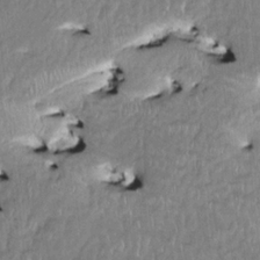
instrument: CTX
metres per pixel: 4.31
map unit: HNhu
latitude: 3.0647
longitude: 8.5763
